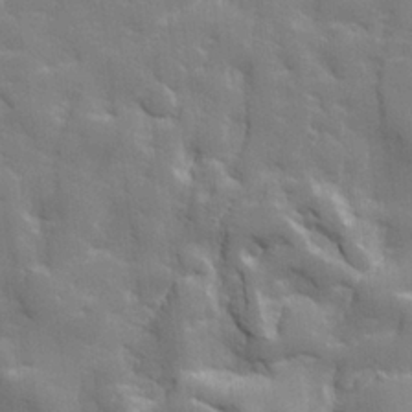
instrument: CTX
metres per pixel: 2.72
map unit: lHvf
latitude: 24.8757
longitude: 142.2739
